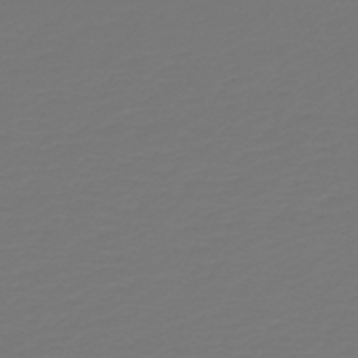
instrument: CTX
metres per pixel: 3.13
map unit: HNb
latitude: -47.0486
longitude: 54.2173
